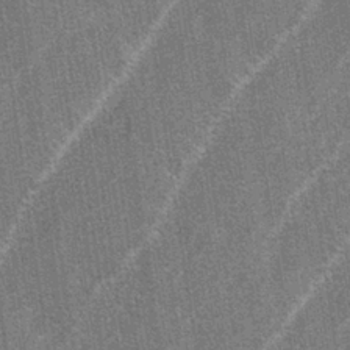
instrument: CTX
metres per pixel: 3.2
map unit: lAa
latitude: -3.9178
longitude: -129.4237
